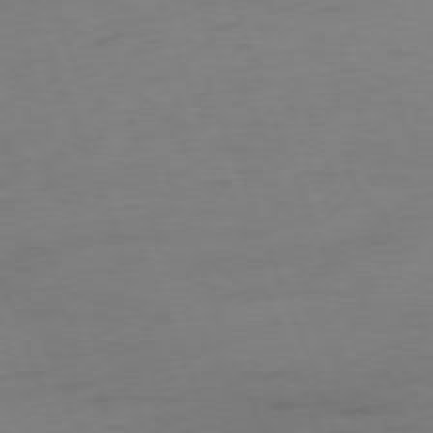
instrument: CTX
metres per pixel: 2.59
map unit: Ap
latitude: -76.2362
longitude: -73.1026
